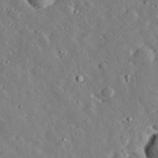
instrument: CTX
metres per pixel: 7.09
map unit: lHvf
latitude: 33.1781
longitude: -83.2537
